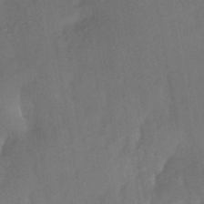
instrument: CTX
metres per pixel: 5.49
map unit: HNhu
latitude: -44.3117
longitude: 92.0283
